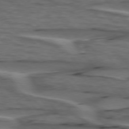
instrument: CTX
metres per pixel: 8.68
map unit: lApd
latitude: 75.9528
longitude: -71.1970
